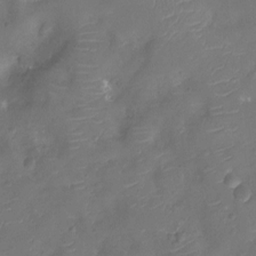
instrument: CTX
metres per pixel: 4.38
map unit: Nhu
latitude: -10.5385
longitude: -20.9136
